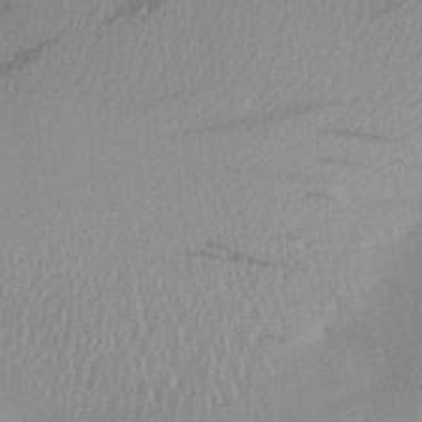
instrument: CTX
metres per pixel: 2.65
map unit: Aa
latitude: 19.8394
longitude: -144.5546
